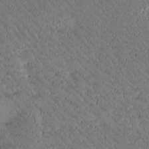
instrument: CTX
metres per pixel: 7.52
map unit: Htu
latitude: -2.3117
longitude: 176.3495
